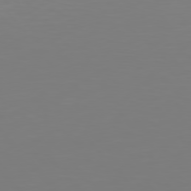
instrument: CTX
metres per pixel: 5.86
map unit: Hpe
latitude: 76.3656
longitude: -132.9892
